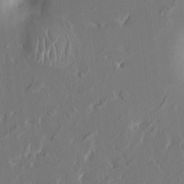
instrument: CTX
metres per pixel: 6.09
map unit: HNhu
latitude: 4.7813
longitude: -5.9906
